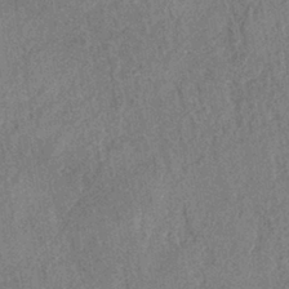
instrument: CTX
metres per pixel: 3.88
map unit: eHh
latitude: -40.1417
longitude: -26.9892
